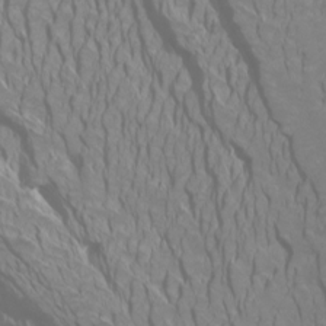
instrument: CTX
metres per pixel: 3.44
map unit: Htu
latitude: -5.1053
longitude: -72.1578
